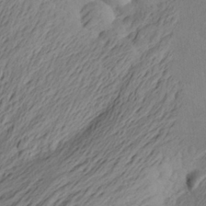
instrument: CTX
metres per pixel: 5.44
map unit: Aa
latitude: 25.0836
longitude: -145.8016
